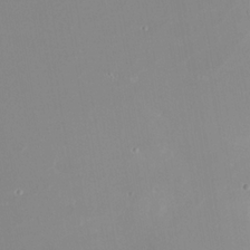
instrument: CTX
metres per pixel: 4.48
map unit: Nhu
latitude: -24.7085
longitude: -72.9892
